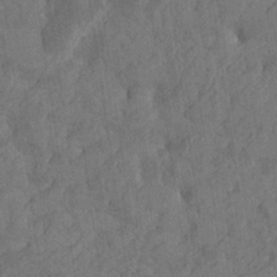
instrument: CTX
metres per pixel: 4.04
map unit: Htu
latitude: -4.9541
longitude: -177.4804
